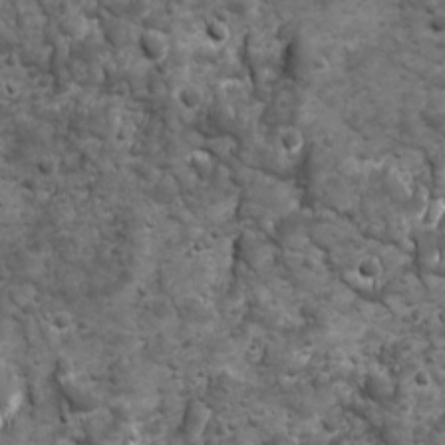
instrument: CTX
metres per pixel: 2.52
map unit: Ave
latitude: 16.8002
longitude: -132.8380
